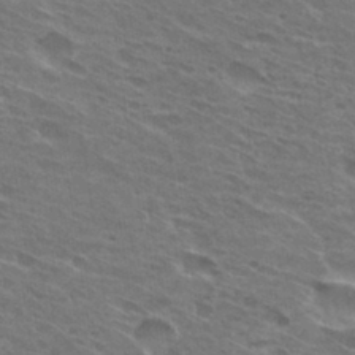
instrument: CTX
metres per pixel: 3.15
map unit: Hto
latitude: 31.0837
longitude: -44.9136
